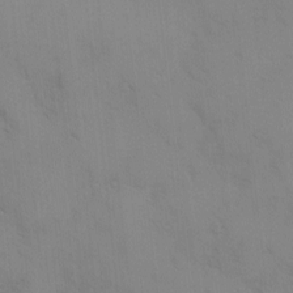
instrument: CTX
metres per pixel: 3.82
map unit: Ave
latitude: -0.4818
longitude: -111.8772
